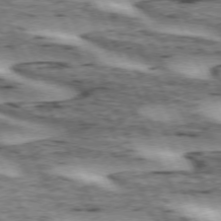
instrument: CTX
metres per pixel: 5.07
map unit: lApd
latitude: 72.6680
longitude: -54.6490
